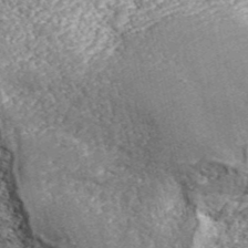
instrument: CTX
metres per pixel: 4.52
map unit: ANa
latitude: 44.0633
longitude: 45.1431
